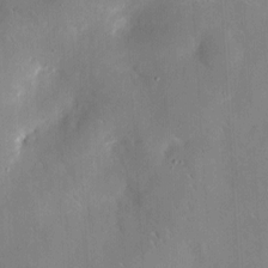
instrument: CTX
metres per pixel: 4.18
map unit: eHh
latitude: 4.1389
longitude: -68.8380
